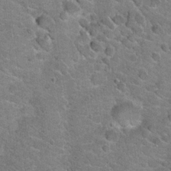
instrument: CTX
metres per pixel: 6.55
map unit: Hto
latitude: 20.6680
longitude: -49.0269
